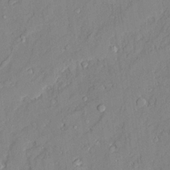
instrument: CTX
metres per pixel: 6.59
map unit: Ave
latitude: 22.3089
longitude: -128.7057
